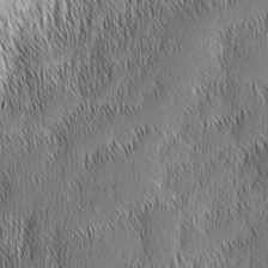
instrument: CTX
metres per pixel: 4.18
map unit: Nhu
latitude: -6.5951
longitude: -151.9339
